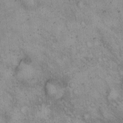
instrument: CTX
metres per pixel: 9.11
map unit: eHh
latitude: 14.6869
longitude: -64.3089
